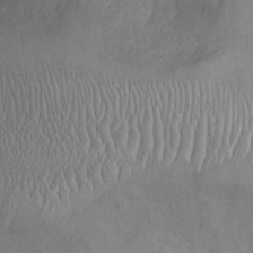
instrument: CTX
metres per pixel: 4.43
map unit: Ht
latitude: -3.5399
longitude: -15.8584
